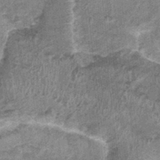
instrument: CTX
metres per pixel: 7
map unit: Nhu
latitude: 0.5545
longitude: -16.9135
